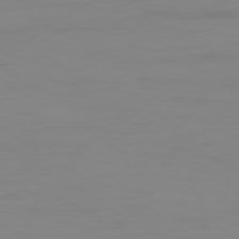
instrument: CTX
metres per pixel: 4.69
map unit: Ap
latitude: -79.5966
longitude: -78.6113
